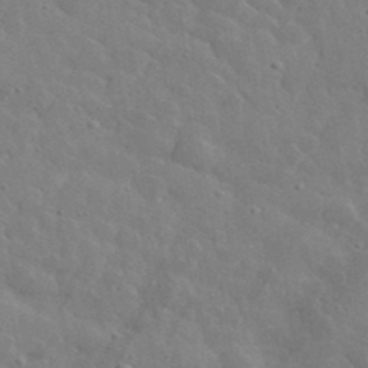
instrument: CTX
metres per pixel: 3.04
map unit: lHvf
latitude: 36.6491
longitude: -87.3859
